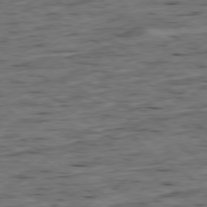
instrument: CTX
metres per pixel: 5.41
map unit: Ap
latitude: -79.1998
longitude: -90.3278
